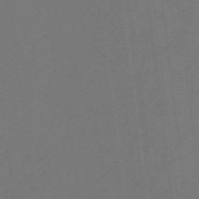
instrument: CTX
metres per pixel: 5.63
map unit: eHb
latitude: -49.3888
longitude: 84.0472
